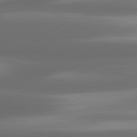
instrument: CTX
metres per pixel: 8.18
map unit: lApd
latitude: 80.5546
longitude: -139.8772
